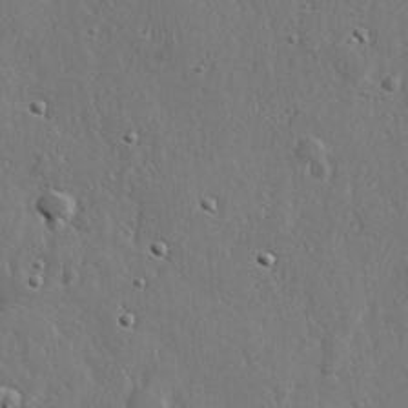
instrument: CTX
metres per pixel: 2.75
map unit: lHvf
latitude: 23.1025
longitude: 145.0675
